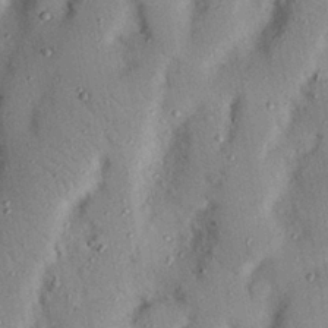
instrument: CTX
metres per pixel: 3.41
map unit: Nhu
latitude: 24.7813
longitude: -73.0837
